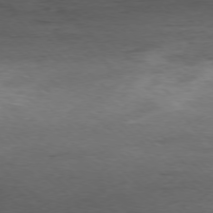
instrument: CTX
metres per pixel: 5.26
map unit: Ap
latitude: -77.2187
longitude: -93.6127
